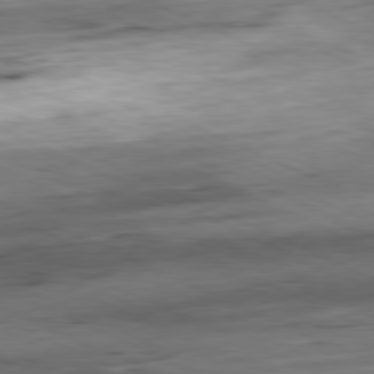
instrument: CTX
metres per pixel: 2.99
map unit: Ap
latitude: -81.3321
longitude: -87.2537
